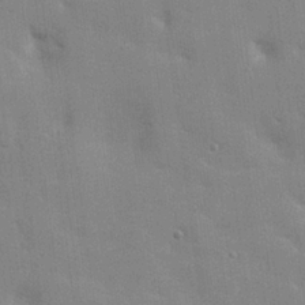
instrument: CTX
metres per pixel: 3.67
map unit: lHvf
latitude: 24.3467
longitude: 142.7274
